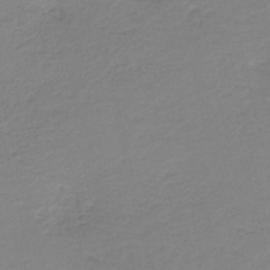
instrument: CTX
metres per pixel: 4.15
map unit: HNb
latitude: -40.4440
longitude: 50.2550
